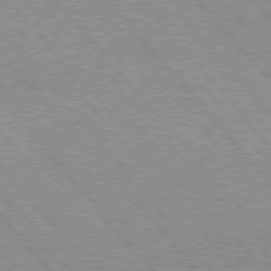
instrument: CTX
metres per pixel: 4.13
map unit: Hpe
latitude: 75.9528
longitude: -150.4979
